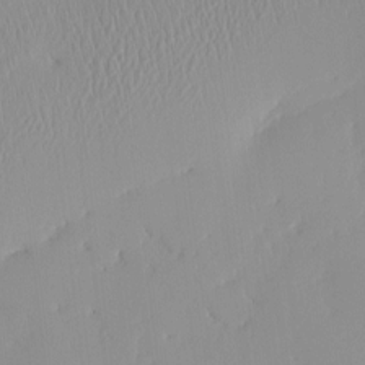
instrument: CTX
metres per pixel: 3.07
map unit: eHh
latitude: -4.3684
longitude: 15.4077
